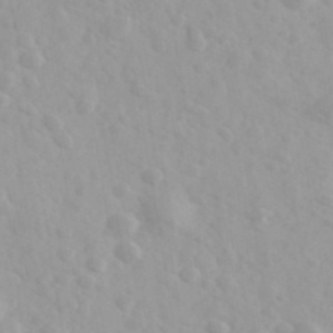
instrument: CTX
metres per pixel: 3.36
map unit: Ave
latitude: 39.7450
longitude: -106.6113
